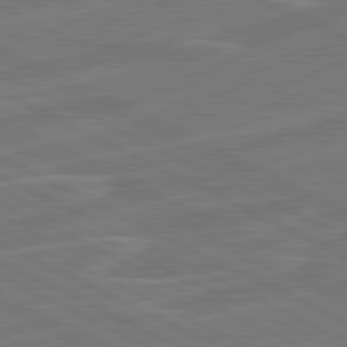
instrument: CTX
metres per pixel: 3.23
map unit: lApd
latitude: 81.2915
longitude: 121.2754
